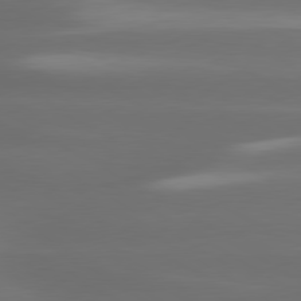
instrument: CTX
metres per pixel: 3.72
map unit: lApd
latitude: 80.4034
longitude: -138.4034
